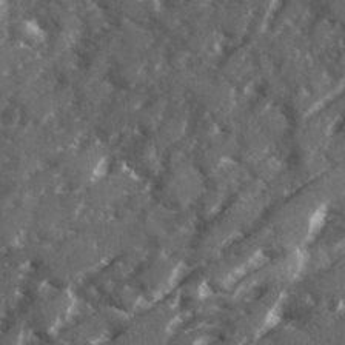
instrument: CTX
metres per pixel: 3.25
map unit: Ave
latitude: 18.4412
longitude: -130.1767
